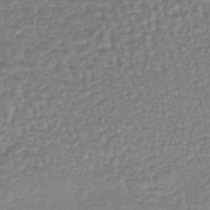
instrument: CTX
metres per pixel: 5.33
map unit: lHb
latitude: -41.8611
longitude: 69.3509
